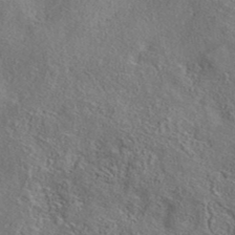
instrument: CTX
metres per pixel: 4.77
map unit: eAb
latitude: 39.0836
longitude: 112.3684
